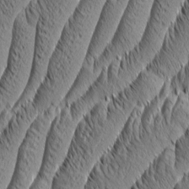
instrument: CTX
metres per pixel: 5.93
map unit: Aa
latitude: 7.7450
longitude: -129.8205
